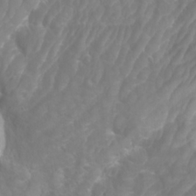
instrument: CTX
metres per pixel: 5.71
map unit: Htu
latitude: -5.9556
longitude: -76.2900
